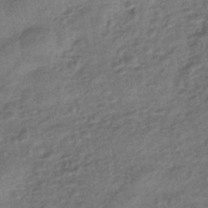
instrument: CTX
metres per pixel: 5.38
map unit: eHb
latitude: -43.1620
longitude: 84.1605
